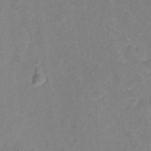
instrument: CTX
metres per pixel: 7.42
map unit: Hto
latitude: -7.5399
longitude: -39.8961
